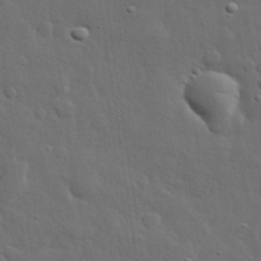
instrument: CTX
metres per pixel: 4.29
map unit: lHvf
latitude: 31.9151
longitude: -88.4034
